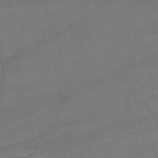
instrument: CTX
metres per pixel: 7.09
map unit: HNb
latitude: -51.0486
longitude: -39.6505
